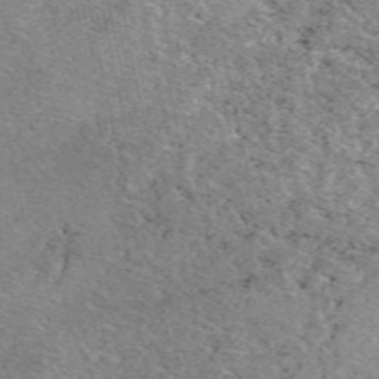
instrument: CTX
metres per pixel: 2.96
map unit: eAb
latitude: 50.1766
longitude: 113.5210
